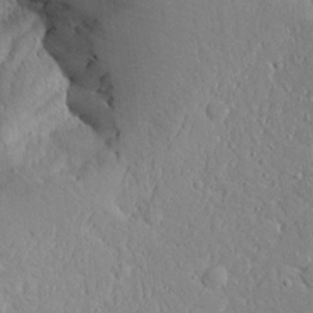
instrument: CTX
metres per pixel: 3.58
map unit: Ave
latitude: 14.1200
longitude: -139.6127
